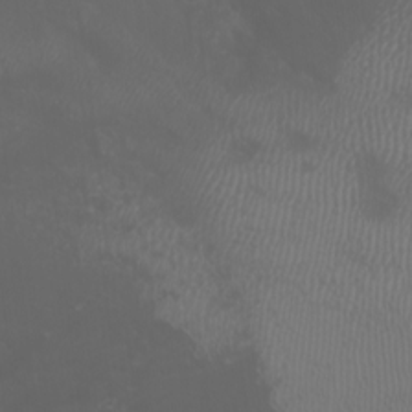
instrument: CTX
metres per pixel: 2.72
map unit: Nhu
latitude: -7.3320
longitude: -74.1578
